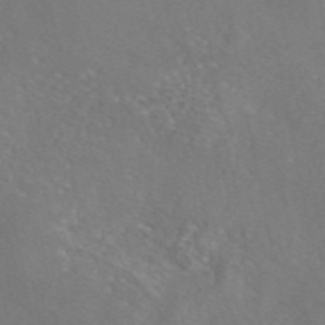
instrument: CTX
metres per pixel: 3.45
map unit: eAb
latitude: 46.4223
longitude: 110.5951
